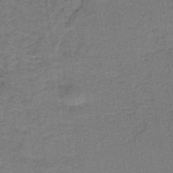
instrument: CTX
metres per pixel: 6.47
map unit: HNb
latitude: -36.9352
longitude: 52.1039
